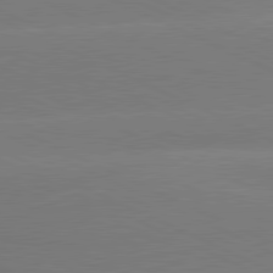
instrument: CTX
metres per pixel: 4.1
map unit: lApd
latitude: 81.1025
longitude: -155.4048
